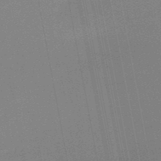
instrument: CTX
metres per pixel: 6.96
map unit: lHb
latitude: -48.4251
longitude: 68.5006
